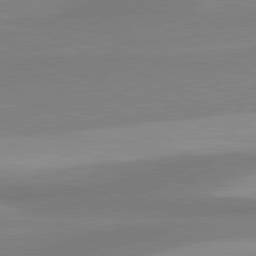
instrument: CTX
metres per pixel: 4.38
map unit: lApd
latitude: 80.4601
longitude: 176.8408
